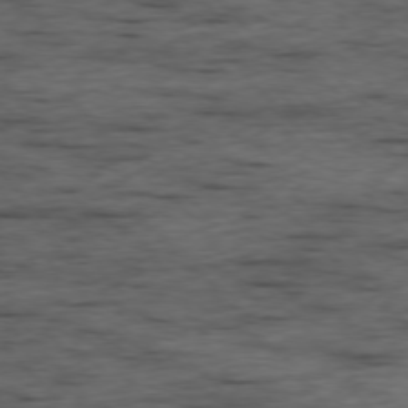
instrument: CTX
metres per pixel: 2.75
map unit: Ap
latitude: -77.0297
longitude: -91.5749
